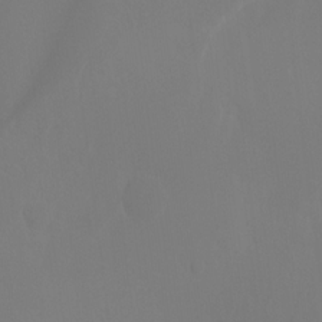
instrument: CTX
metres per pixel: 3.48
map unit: Ht
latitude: -9.5021
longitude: -45.9150
